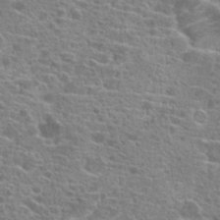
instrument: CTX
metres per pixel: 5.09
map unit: Hto
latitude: 20.2712
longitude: -41.8961
